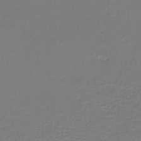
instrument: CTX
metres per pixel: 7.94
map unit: lHb
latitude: -42.8219
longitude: 71.4266
